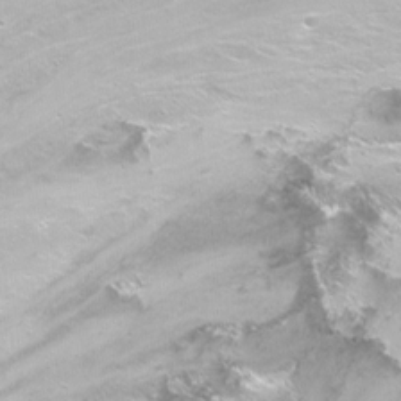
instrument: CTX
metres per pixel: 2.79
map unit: Nhu
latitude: -7.0864
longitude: -46.6113
